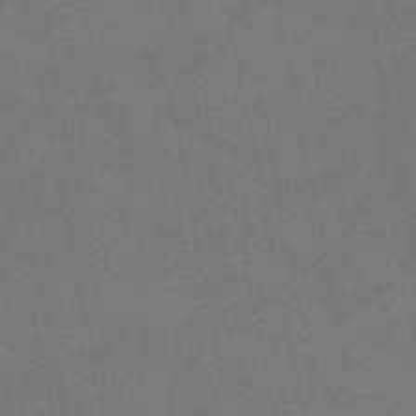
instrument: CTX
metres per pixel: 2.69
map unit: HNhu
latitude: -40.1606
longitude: 103.5210
